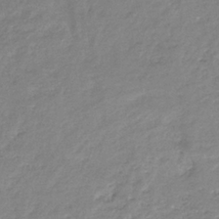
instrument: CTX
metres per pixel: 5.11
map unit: eHb
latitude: -36.4629
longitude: 74.8975
